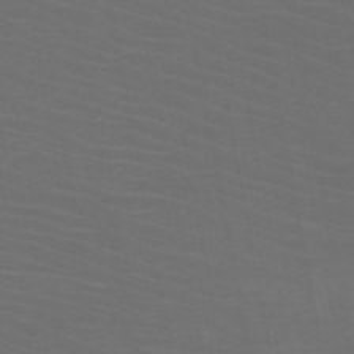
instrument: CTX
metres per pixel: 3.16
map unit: HNb
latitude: -49.6722
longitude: -46.1578
